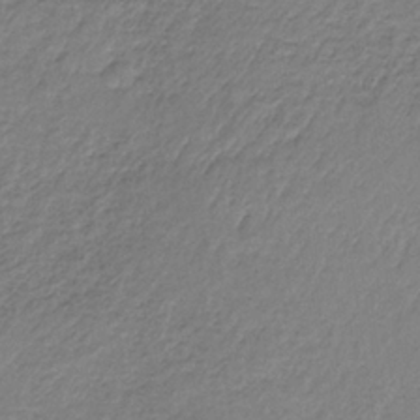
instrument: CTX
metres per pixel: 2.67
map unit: HNb
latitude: -34.0283
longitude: 63.1809
